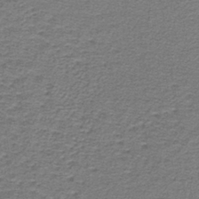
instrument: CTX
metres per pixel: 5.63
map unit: lHb
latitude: -40.5385
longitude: 62.5196
